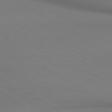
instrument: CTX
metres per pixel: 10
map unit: lApd
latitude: 80.4979
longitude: 156.2172
